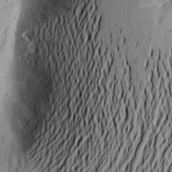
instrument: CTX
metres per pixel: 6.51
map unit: Aa
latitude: 19.4615
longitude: -145.8583
